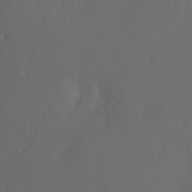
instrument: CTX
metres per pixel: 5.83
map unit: Htu
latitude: -6.0661
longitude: -69.1970
